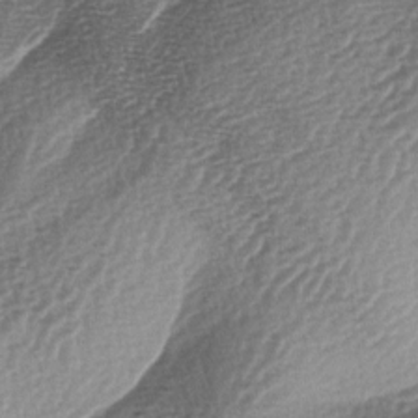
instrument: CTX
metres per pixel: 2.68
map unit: lAa
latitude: -3.8044
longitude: -128.5546
